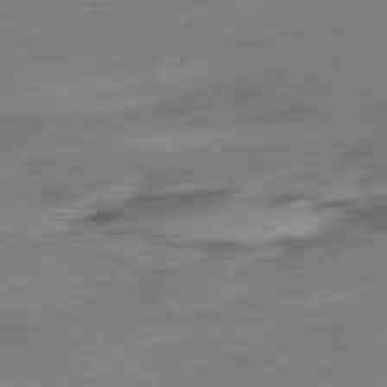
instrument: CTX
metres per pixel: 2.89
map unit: Ap
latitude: -79.1620
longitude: -48.9703
